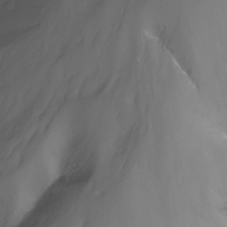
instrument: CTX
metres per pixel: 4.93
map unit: Nhu
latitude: -13.9556
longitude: -61.1592
